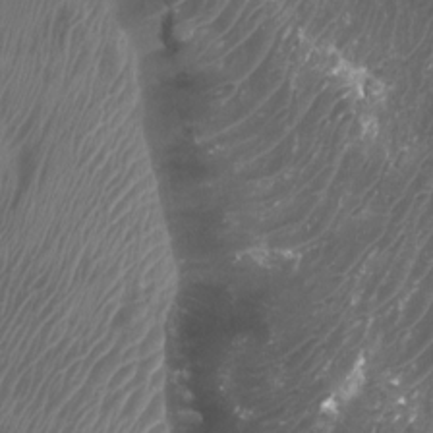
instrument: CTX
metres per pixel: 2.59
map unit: Htu
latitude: 2.7624
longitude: -20.6680
